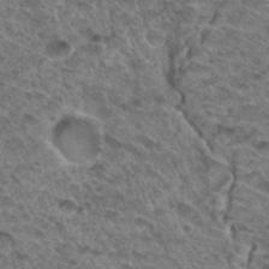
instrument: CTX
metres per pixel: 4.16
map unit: Hto
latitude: 32.2711
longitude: -48.0255
